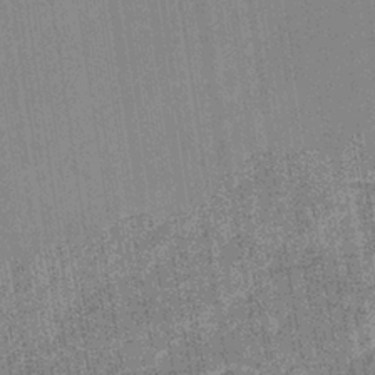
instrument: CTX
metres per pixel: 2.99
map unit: eHb
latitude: -35.8800
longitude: 73.8044
